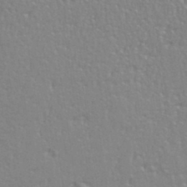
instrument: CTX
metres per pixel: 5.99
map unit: eHh
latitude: 33.3860
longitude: -132.3845
